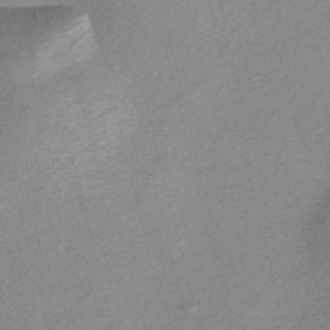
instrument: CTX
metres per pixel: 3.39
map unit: Nve
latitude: -56.3873
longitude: 61.2754
